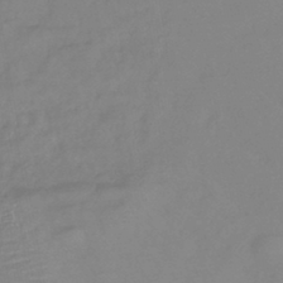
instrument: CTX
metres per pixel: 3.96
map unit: lHb
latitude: -42.0472
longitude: 77.6722
